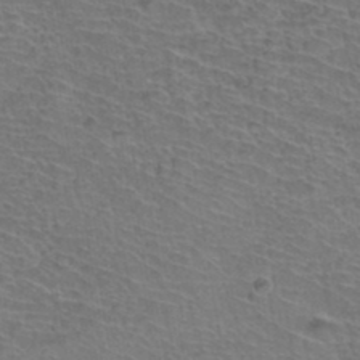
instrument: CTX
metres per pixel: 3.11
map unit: Hto
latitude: 36.9514
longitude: -43.8017
